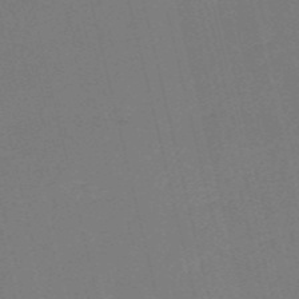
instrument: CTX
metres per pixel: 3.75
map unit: HNb
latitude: -54.8219
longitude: -39.6127
